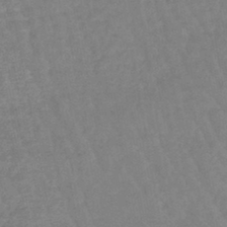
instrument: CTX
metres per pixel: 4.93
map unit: eHb
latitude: -45.5399
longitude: 80.3307
